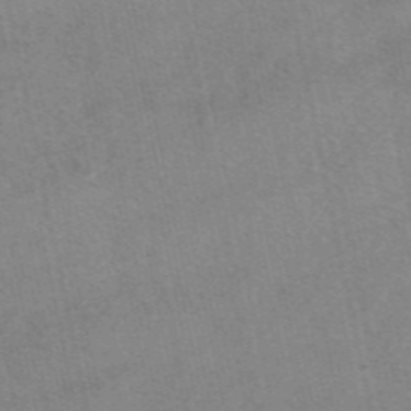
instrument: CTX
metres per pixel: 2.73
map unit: eAb
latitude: 48.2334
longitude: 103.3132
